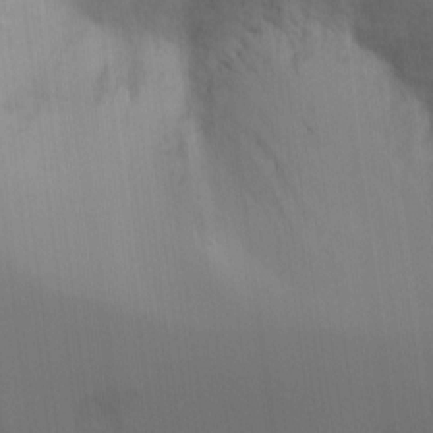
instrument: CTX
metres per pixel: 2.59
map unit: Ht
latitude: -8.8597
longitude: -30.9325
